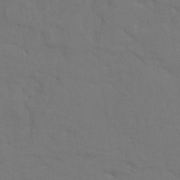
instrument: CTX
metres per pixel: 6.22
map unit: HNhu
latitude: 7.0269
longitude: -4.4601
